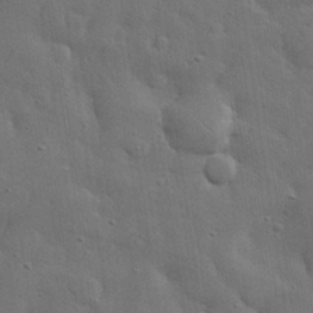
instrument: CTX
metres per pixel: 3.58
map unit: lHvf
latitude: 31.8395
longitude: -88.4790
